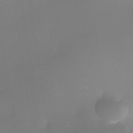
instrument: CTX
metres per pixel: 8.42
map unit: Nhe
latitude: -36.1227
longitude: -117.6316
